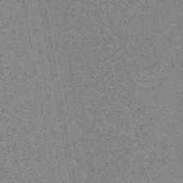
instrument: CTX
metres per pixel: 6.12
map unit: HNhu
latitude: -46.7463
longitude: 99.5399
